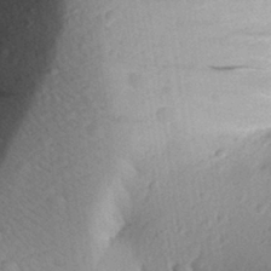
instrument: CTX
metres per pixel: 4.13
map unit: Aa
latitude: 30.0633
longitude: -136.0255
